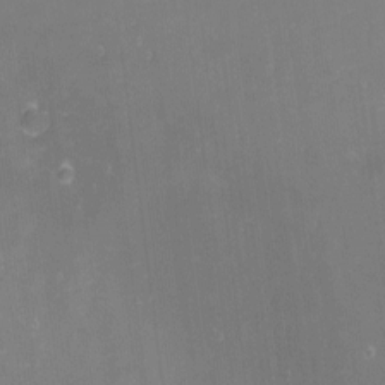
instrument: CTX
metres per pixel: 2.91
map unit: eHh
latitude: -1.2376
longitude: -79.4049
